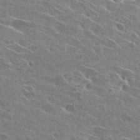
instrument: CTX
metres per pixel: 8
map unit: Hto
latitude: 25.6316
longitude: -43.6127
